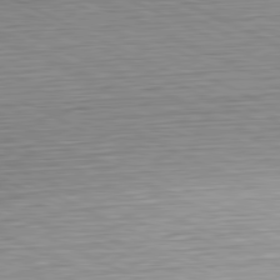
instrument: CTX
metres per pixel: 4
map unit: Hpe
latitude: -81.4266
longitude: 10.4062
